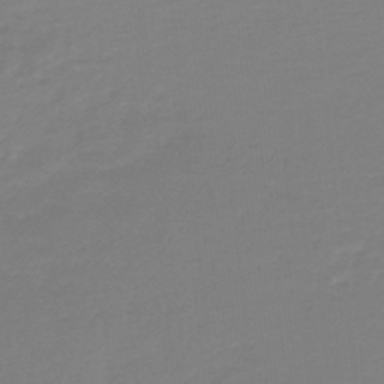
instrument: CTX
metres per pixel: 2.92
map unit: lHb
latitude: -46.1039
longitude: 65.2754
